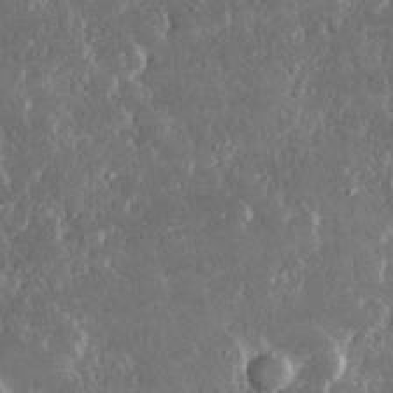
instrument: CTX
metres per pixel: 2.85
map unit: lHvf
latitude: 30.8002
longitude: -91.9906
